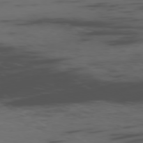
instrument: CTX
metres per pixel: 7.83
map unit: Ap
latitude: -76.8030
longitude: -66.4790
